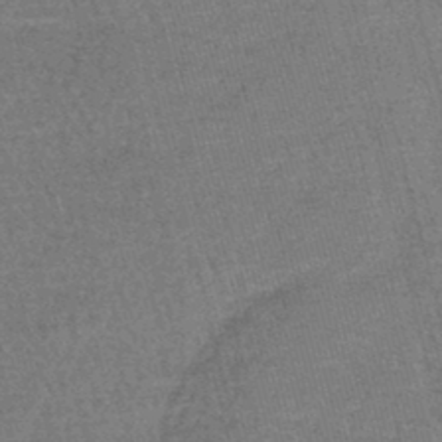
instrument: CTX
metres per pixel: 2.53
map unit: lHb
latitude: -43.7099
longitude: 55.9745
